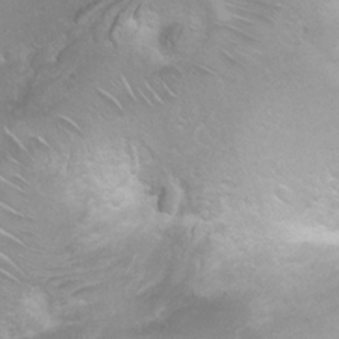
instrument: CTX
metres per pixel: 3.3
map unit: Ht
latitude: 2.6490
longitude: -24.9135
